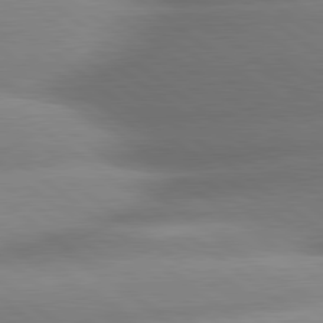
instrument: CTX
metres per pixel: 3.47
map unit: lApd
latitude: 80.4790
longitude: -160.5168
